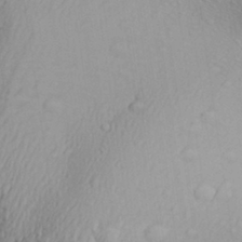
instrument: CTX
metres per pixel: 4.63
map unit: Aa
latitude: 30.2523
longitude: -136.3845
